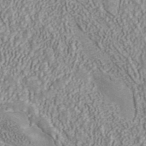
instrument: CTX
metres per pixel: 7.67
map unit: ANa
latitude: 41.9717
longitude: 18.3684
